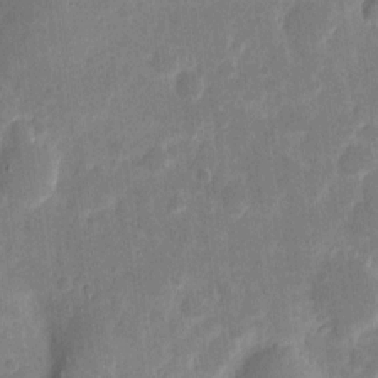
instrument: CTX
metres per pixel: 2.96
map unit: eHh
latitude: 7.9150
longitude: -71.0647
